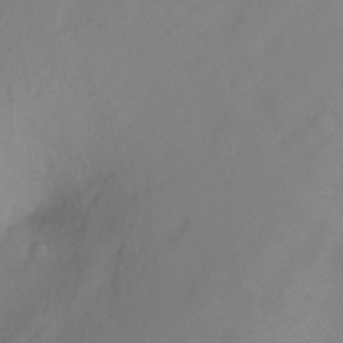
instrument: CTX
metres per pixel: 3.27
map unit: Ht
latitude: -15.3132
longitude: -42.8947
